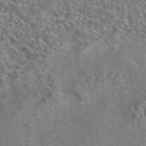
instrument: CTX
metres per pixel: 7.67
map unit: eAb
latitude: 42.4034
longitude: 105.0486
